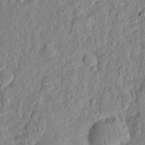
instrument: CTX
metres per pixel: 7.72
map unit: eHh
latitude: 27.8583
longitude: -77.1781
